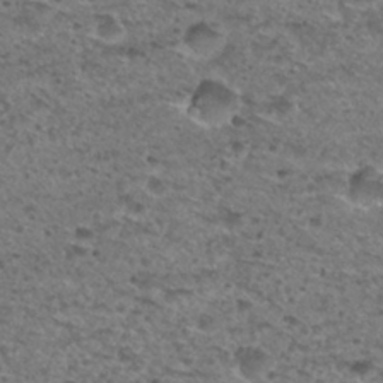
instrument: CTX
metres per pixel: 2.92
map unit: Hto
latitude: 30.0822
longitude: -48.4412
